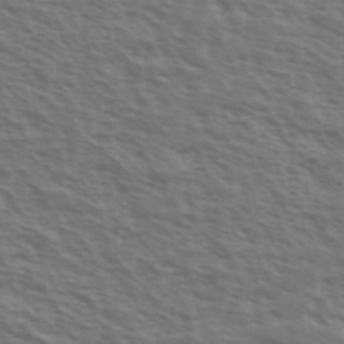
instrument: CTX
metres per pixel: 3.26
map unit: Ave
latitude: 38.2900
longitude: -111.4616
